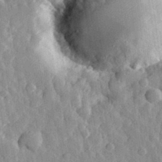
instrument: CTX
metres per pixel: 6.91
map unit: eHh
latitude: 32.4412
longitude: -79.6127
